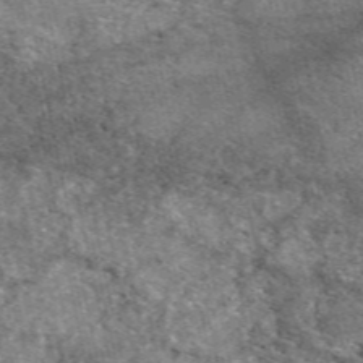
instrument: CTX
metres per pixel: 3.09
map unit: eAb
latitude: 49.8583
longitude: 114.4062
